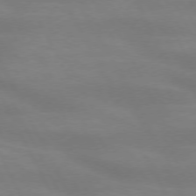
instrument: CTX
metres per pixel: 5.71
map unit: lApd
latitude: 73.6316
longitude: -48.1011
